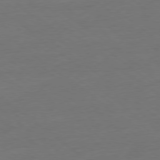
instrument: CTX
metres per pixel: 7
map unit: Ap
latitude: -78.9919
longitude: -89.4616
